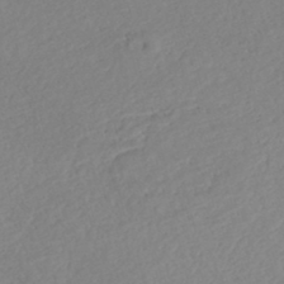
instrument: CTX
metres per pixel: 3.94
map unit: Nhe
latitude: -46.7085
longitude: -172.1388
